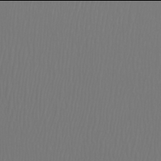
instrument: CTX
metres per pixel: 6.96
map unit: Htu
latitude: -6.0094
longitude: -70.8002
